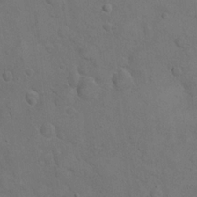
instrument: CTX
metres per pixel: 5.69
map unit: eHh
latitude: 21.2915
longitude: -59.4804
